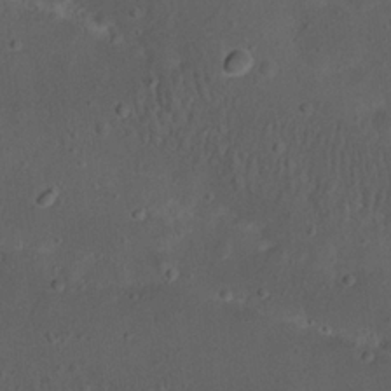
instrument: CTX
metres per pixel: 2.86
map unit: Nhu
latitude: 22.7246
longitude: -71.1214
